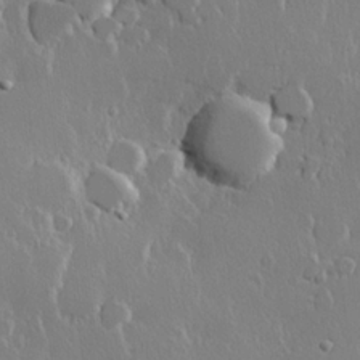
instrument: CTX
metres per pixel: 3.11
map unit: lHvf
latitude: 21.8395
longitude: 147.0864
